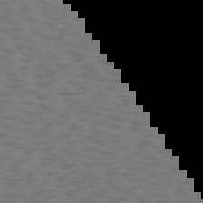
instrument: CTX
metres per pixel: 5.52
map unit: Hpe
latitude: 74.2334
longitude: -132.2145
